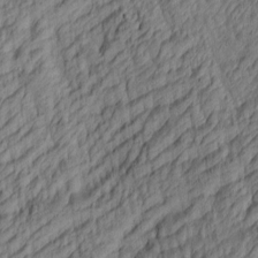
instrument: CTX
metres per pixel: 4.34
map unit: lAa
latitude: 3.8583
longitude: -115.4237
